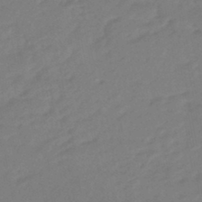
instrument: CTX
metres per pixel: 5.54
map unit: eHb
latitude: -46.5007
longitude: 88.6896
